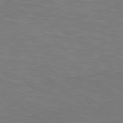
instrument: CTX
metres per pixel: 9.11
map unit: Hpe
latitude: 79.1781
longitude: -128.8569
